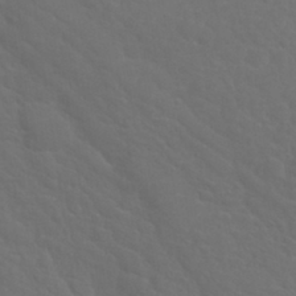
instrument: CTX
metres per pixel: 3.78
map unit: Nhu
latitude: 29.8583
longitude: -52.3656
